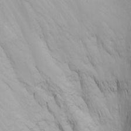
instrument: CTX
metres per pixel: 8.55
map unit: Nhu
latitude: -4.8597
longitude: -81.5938
